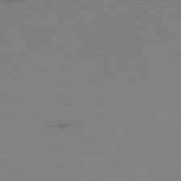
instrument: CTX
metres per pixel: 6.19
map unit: Ap
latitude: -78.9541
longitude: -70.6112
